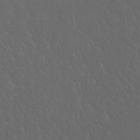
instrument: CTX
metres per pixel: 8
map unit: Hto
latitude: -7.9556
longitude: -45.8772
